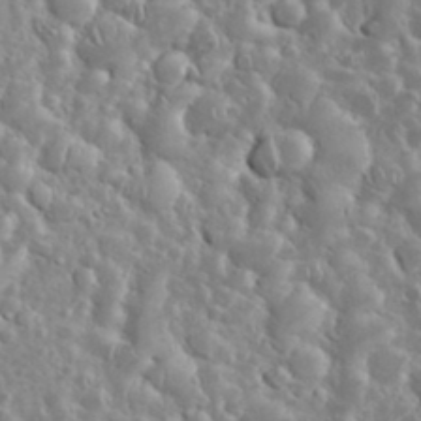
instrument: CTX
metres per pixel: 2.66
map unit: eHh
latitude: 35.2537
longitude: -61.4237
